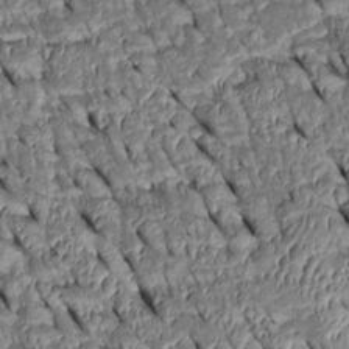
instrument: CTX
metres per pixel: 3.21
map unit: Htu
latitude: 1.0080
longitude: 148.2929
